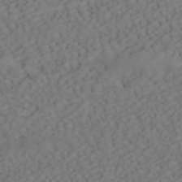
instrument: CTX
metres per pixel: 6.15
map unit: ANa
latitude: 41.5182
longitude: 54.2929
